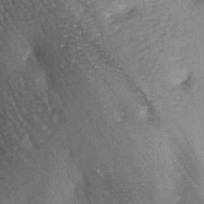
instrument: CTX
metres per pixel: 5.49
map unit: lAa
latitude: -6.9730
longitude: -126.3090
